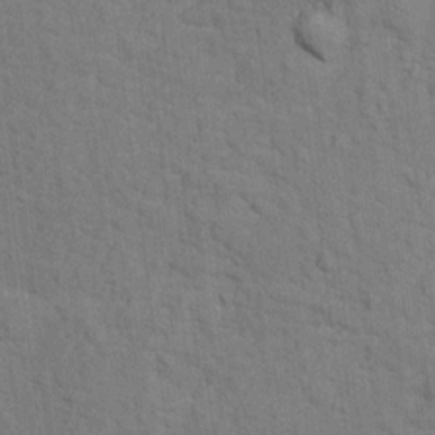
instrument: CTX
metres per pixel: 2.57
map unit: Hto
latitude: 15.1404
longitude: -38.2900
